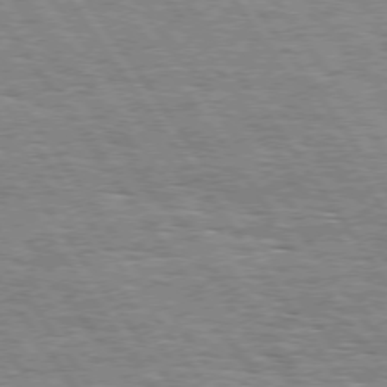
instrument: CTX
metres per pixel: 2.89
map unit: Hpe
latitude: 74.2145
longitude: -138.1200
